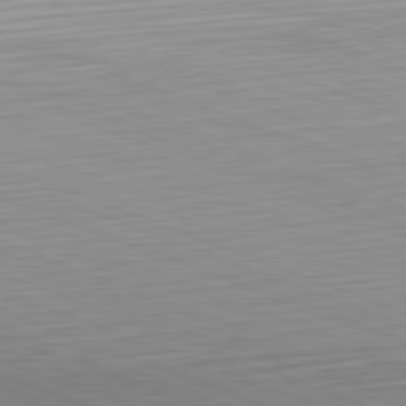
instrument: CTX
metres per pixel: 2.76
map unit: Hpe
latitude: -82.5007
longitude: 12.4818
